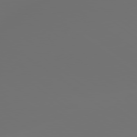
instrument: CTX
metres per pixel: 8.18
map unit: lApd
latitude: 79.2915
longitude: -175.1970
